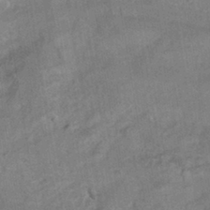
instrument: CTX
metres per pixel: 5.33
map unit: HNhu
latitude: -41.8800
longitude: 91.4455
